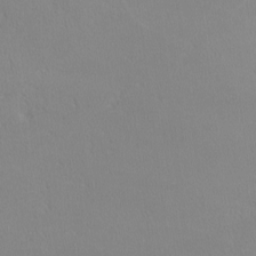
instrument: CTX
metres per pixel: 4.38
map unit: lHvf
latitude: -12.3306
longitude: -99.8205
